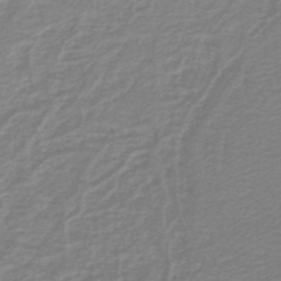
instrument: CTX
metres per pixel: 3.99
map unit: lHb
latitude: -46.7085
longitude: 64.0094
